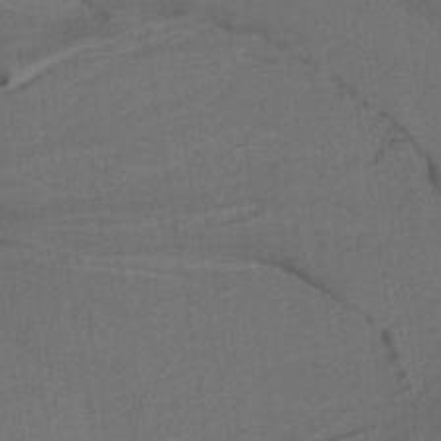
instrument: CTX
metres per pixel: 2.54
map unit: lHb
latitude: -38.9164
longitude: 55.0487
